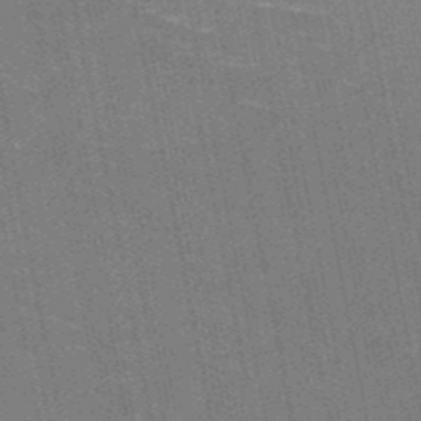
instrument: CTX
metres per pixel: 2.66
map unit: HNb
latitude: -51.7289
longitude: -44.3467
